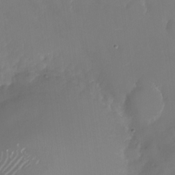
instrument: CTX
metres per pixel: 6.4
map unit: Nhu
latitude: -28.1795
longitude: -78.3090
